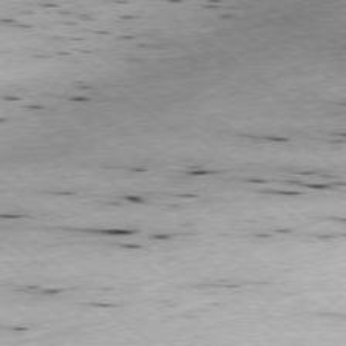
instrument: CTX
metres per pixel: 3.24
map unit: Ap
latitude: -78.7274
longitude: -91.4993
